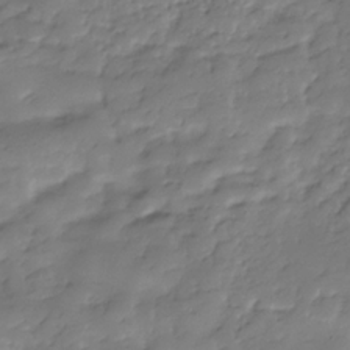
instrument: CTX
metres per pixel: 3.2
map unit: Hve
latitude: -31.0297
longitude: 90.3496
